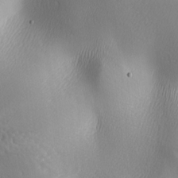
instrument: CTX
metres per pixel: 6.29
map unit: lAa
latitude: -5.7666
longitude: -122.5168
